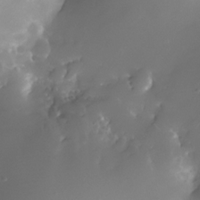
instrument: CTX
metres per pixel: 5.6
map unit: Nhe
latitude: -33.0487
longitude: -117.1214
